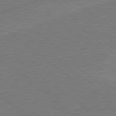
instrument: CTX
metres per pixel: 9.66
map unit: Hpe
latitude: 78.7624
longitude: -153.6316
